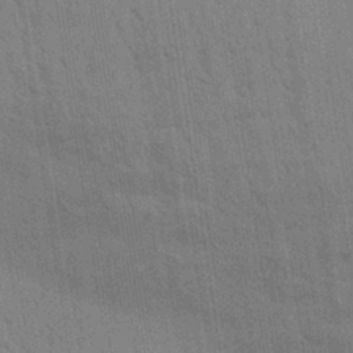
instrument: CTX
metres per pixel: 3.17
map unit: Aa
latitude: 30.4979
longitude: -139.8016
